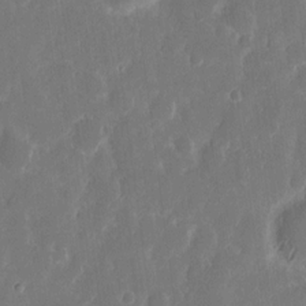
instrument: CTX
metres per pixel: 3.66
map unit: eHh
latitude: 14.1578
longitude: -72.6302
